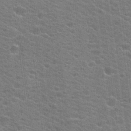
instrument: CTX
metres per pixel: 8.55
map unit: Hto
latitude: 19.7638
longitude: -37.6694
